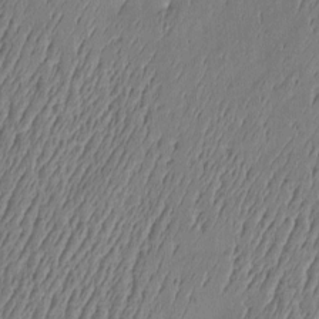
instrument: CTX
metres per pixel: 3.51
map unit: Htu
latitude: -6.1794
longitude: 176.0283
